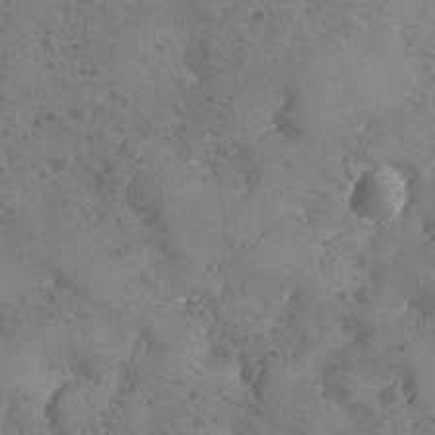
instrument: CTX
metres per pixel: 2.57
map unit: Ave
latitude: -8.5385
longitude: -118.2711
